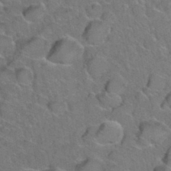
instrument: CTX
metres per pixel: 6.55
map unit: Hto
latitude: 35.8205
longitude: -48.9136
